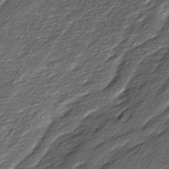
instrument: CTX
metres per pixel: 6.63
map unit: Ave
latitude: 16.2900
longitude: -136.7058
